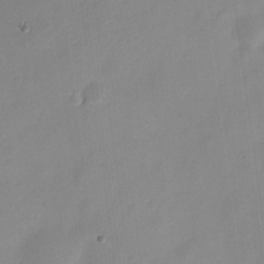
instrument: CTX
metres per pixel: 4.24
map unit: Nve
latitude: -21.4454
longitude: 107.9367
